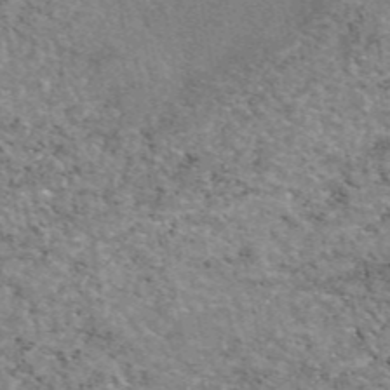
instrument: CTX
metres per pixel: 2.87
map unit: eAb
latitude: 47.3860
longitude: 114.7274
